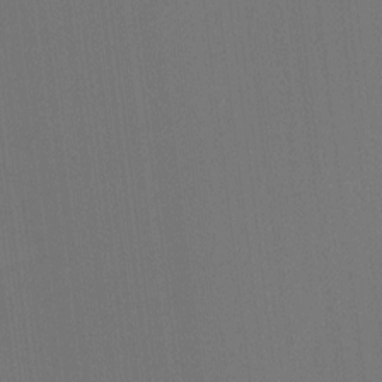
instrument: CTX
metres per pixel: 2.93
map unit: Ht
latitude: -8.7463
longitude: -38.9703
